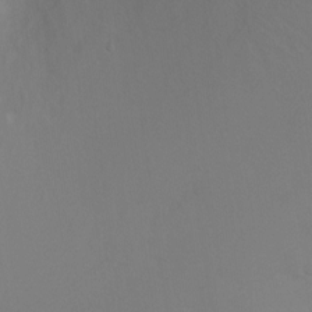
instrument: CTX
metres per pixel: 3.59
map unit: Ht
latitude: -7.0864
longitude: -32.6302
